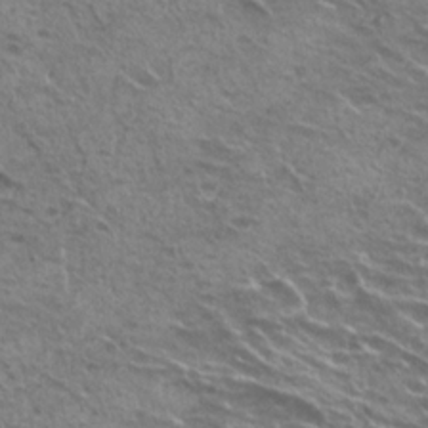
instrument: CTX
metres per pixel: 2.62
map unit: Hto
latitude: 21.6505
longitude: -31.7639
